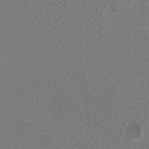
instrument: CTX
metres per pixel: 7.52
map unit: HNhu
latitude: -2.5951
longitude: -2.2144
